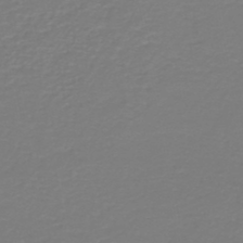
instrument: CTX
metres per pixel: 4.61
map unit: HNb
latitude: -46.3495
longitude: 53.6344
